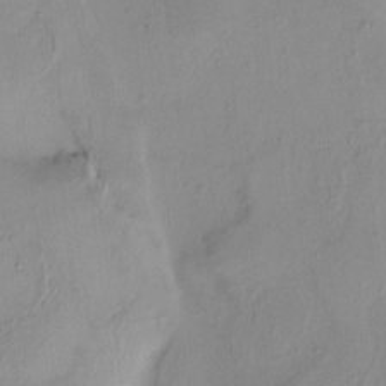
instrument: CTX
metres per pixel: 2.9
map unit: HNhu
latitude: 4.0822
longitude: 5.8233
